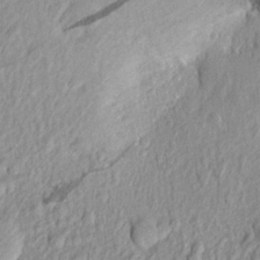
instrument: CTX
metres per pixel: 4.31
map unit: Aa
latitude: 18.1577
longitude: -147.3671
